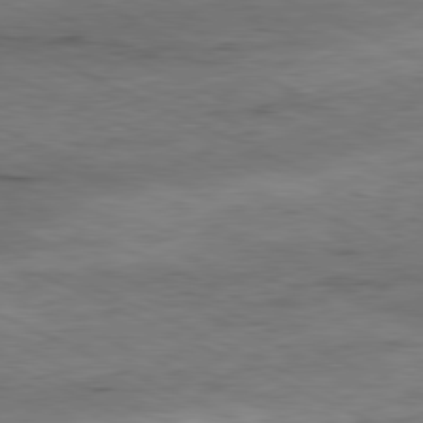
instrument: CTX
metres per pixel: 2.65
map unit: Ap
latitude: -81.3321
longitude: -91.4804
